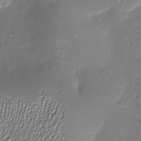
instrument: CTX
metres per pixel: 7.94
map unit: Nhu
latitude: -27.5966
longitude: -58.9514
